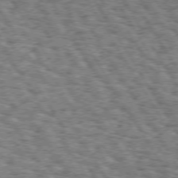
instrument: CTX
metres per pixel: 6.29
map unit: Hpe
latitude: 73.4049
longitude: -142.7813
